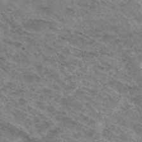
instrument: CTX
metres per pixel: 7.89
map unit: Hto
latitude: 31.3671
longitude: -47.3482
